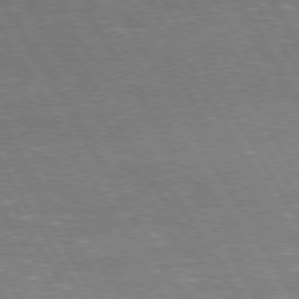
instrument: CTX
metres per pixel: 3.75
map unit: Hpe
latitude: 74.1578
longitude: -141.6504
